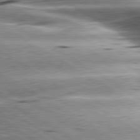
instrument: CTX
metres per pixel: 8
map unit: lApd
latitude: 80.4412
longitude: -142.1011
